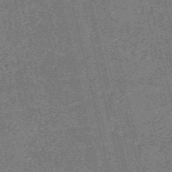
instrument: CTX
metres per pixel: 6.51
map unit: HNb
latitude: -54.7274
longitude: -39.8961
